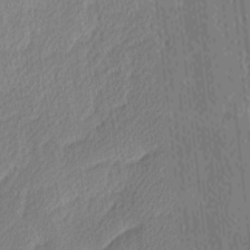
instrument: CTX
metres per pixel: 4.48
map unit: Ave
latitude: -9.3132
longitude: -123.3482
